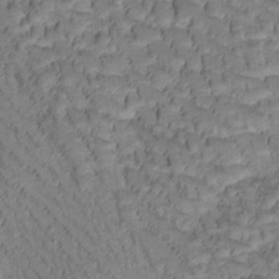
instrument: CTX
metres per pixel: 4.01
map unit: Htu
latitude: -1.3510
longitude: 173.1431
